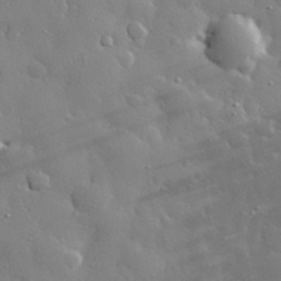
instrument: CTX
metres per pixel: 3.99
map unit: eHh
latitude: 30.1389
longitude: -78.8002
